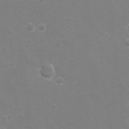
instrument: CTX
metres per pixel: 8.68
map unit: eHh
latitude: -3.8044
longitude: -74.8191
